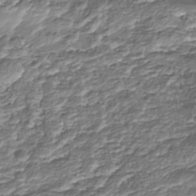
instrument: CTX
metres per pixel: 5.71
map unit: Nhu
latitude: -38.7085
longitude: -82.6679
